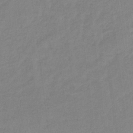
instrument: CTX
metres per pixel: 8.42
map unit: lHb
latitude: -32.7086
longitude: 64.4251
